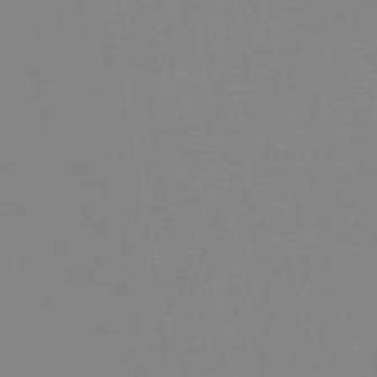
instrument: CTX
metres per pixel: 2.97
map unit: eHb
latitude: -49.9745
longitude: 74.1984
